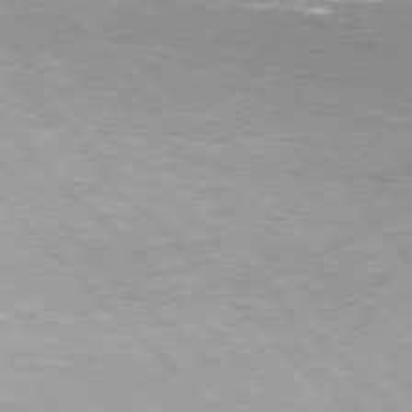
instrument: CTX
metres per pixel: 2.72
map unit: Hpe
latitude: 76.4412
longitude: -156.5734
